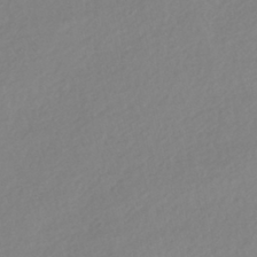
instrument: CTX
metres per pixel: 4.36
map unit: HNhu
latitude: -41.5966
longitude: 93.4643
